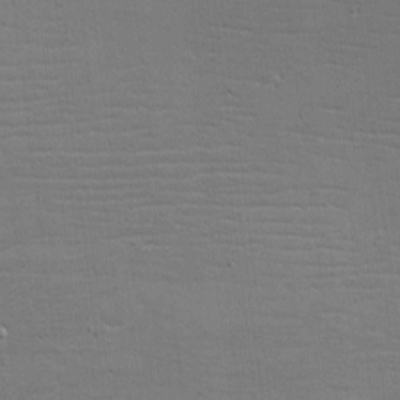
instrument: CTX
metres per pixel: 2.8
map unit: eHh
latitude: -5.5210
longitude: -82.7624
